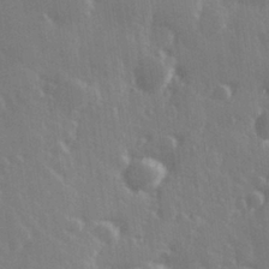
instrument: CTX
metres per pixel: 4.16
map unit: Hve
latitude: 27.6505
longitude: 146.8030
